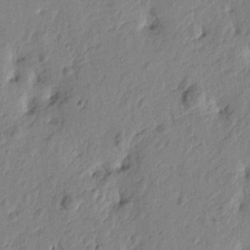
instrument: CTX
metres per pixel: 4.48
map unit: Htu
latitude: -2.6896
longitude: 179.8422
